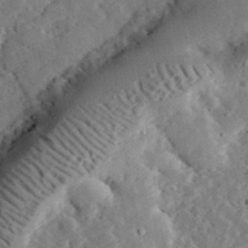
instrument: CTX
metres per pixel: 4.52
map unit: lHvf
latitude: 33.1592
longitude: -83.4993
